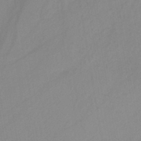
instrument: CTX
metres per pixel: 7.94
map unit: HNb
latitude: -44.7085
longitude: -43.1214
